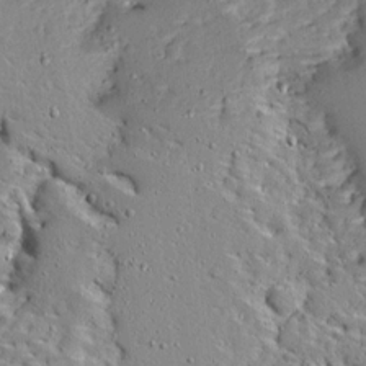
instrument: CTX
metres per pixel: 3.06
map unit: Ave
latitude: 12.6869
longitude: -137.9339
